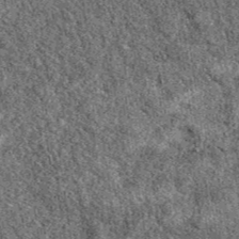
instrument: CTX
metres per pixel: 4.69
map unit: eAb
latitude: 39.9150
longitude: 110.9353
